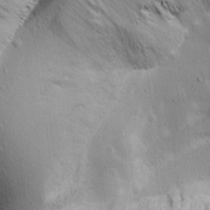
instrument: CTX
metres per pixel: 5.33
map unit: Aa
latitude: 18.6112
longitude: -141.4615
